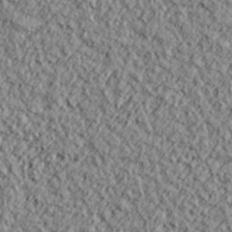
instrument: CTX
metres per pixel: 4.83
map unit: lHvf
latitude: 38.2333
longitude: -91.6505
